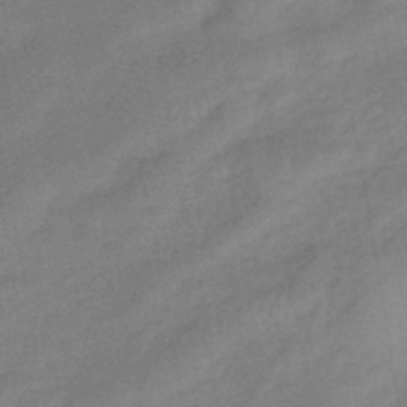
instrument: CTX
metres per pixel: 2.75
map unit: eHb
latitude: -42.3873
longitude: 83.1809
